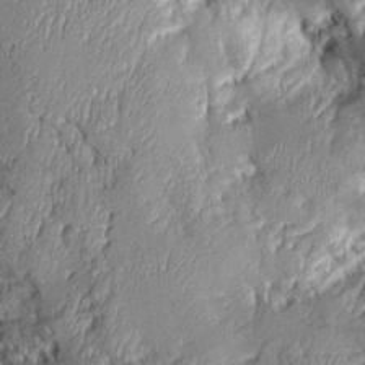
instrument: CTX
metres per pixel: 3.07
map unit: Aa
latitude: 8.6302
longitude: -128.1389
